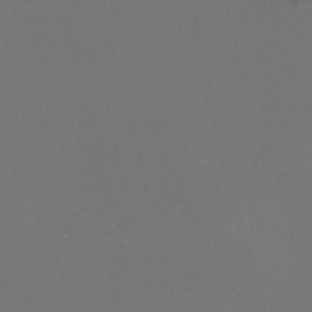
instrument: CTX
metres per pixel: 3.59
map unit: Nve
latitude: -57.3887
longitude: 52.4062
